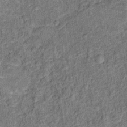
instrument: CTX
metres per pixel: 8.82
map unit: Ht
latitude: 10.5546
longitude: -39.3293
